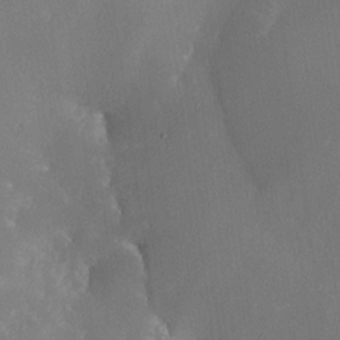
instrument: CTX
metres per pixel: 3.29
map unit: Nhe
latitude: -26.7841
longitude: -110.3090
